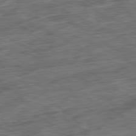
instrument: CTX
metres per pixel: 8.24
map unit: Ap
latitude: -81.0676
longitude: -72.8569
